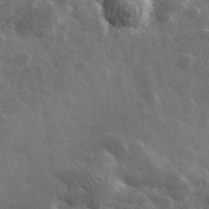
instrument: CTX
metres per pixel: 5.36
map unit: lHvf
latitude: 34.3656
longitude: -86.9891
